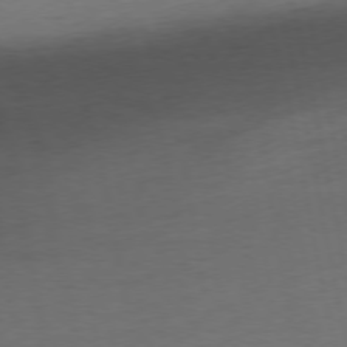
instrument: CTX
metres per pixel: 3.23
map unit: Ap
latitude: -76.3873
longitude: -73.1781
